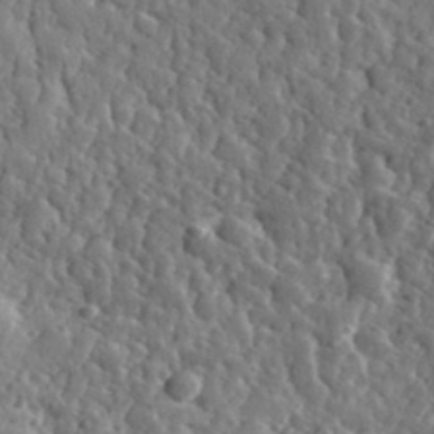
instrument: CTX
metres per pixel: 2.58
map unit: eHh
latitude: 34.5734
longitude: -80.1956
